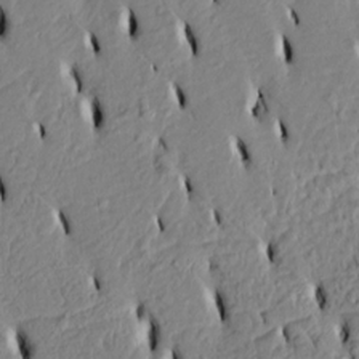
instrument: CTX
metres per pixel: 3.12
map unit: Htu
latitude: 3.0647
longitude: 151.3321
